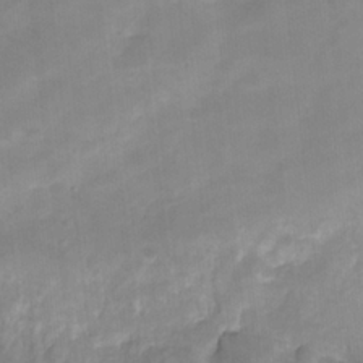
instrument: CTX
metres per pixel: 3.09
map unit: HNhu
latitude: -23.5021
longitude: 49.8989
